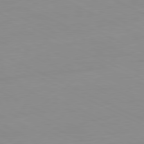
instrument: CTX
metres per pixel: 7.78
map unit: Ap
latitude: -81.1053
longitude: -94.1578
